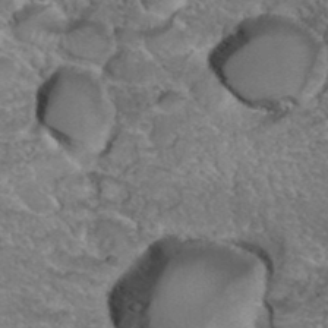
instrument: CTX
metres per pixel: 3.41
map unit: Hto
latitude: 35.8394
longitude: -45.1781
